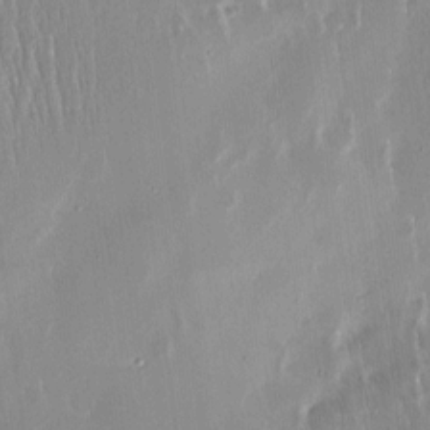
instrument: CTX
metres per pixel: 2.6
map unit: Htu
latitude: -5.4265
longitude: 174.0283
